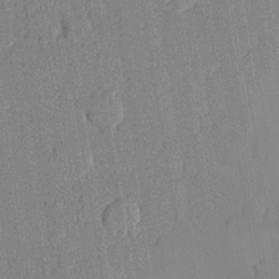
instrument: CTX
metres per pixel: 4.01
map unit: lHvf
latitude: 20.8758
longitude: 145.0864
